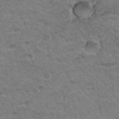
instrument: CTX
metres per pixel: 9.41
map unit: Hto
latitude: 34.7624
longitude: -46.6869
